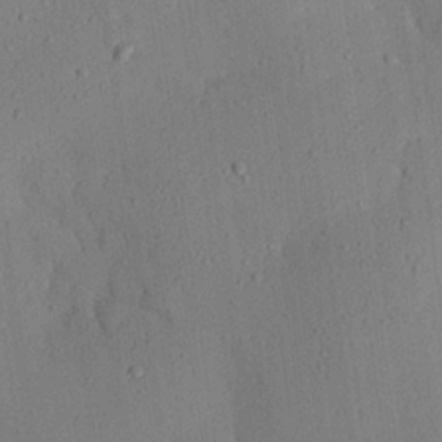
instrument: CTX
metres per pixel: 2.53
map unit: eHh
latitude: 25.4426
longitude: -79.9150
